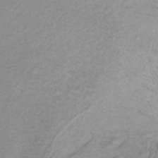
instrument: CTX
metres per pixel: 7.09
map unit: lHb
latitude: -37.1431
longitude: 58.4062
